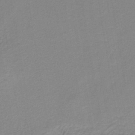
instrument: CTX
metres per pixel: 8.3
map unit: HNb
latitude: -40.2550
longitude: 51.0864
